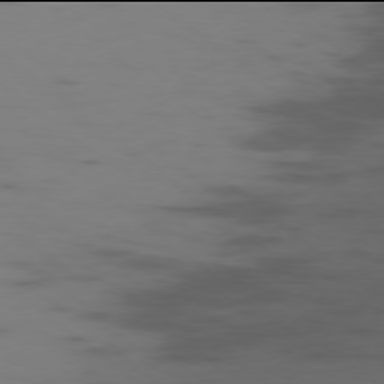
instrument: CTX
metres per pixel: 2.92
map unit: Ap
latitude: -78.0094
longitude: -66.4979
